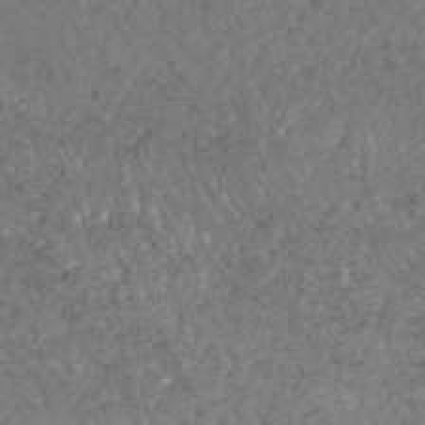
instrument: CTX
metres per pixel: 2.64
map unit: HNhu
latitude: -48.1606
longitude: 98.3873
